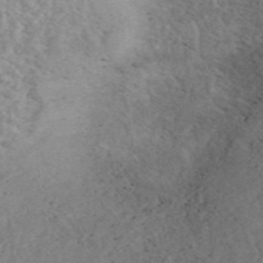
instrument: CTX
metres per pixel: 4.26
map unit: ANa
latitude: 46.4034
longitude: 27.4265
